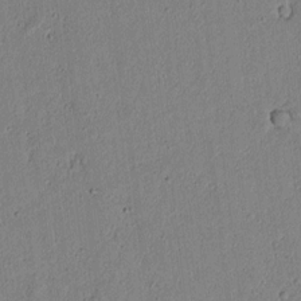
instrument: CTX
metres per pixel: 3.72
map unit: lAvf
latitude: 6.4979
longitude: 168.3117
